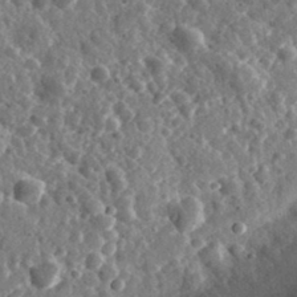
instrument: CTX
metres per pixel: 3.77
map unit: eHh
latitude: 34.8569
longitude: -79.3671
